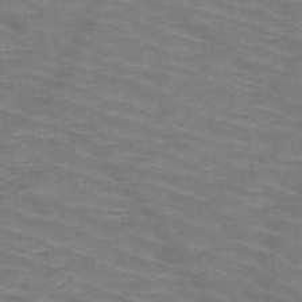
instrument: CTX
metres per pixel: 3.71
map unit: HNb
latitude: -47.8044
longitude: -45.7638
